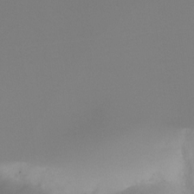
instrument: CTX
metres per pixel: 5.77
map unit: Ht
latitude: -15.8801
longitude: -44.6868
